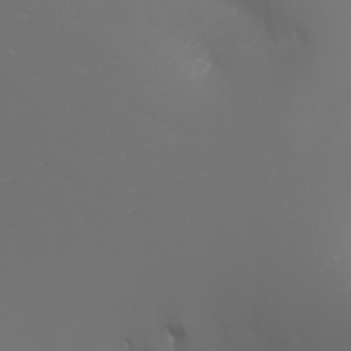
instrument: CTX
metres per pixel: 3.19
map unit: Nhu
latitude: -7.0486
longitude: -79.6127
